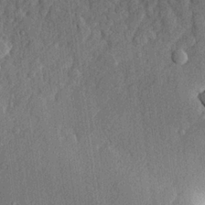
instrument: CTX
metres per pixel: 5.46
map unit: lHvf
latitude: 23.1025
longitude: 142.5951
